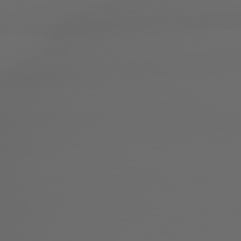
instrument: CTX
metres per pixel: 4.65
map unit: lApd
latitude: 79.0459
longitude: -163.9528
